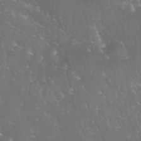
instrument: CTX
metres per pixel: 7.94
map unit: Nhu
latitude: 28.2900
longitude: -65.6316
